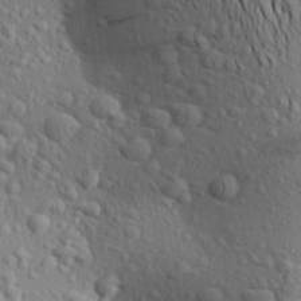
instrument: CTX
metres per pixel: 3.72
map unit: Aa
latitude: 23.2348
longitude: -146.4790
